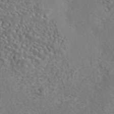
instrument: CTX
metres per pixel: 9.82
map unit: eAb
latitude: 42.7057
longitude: 105.0297
